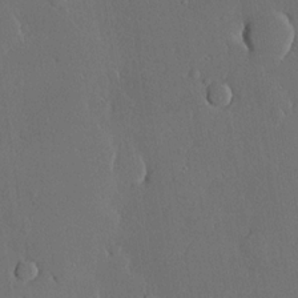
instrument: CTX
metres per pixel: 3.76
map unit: lHvf
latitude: 20.1956
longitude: 145.3132
